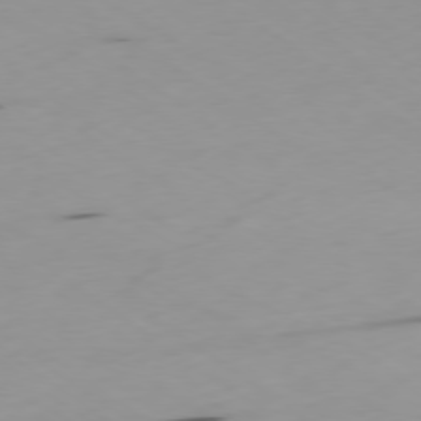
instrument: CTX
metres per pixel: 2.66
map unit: Ap
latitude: -79.0108
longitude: -61.2726
